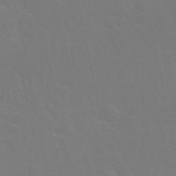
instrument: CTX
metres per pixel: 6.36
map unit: Nhu
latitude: 27.5182
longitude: -61.9150
